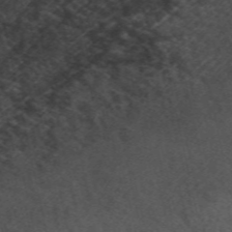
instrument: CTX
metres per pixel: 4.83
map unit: ANa
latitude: 49.3293
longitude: -72.5357
